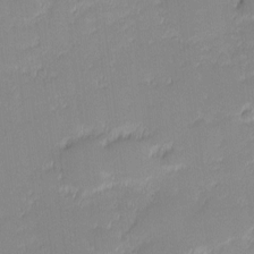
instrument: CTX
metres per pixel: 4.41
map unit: eHh
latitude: -1.2754
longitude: -83.5938
